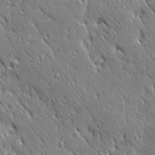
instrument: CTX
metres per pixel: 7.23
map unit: Ave
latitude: 20.9514
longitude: -136.3468
